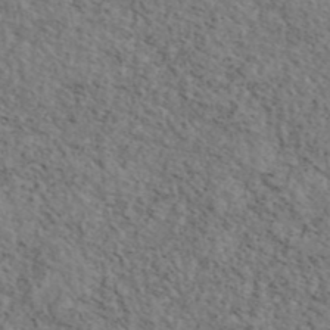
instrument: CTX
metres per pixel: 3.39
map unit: eAb
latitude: 43.4238
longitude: 112.6897
